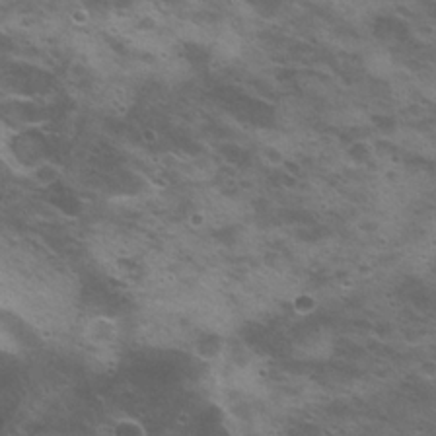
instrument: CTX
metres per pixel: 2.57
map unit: Nhu
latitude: 21.1214
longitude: -31.4616
